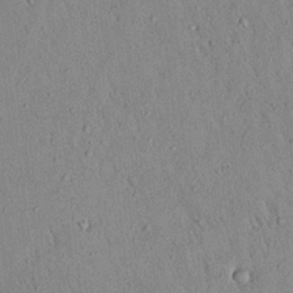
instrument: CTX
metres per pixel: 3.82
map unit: Aa
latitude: 19.2159
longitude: -147.6127
